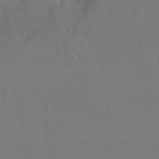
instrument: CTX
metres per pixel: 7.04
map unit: Ht
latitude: -7.9556
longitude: -37.2348
